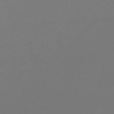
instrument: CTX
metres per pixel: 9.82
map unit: lHb
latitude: -46.8030
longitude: 64.6708
